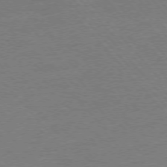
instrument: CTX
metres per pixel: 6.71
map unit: Ap
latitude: -76.7652
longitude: -95.7072
